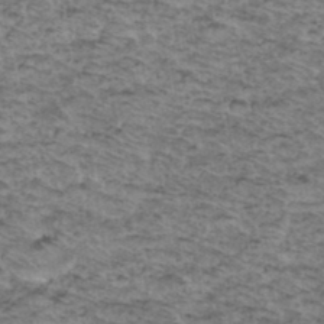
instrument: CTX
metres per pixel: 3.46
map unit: Hto
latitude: 37.6127
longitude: -46.6680
